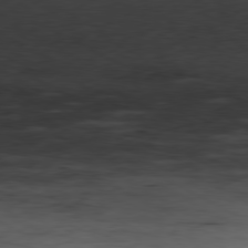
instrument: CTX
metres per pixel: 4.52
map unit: Ap
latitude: -80.6519
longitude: -83.3292
